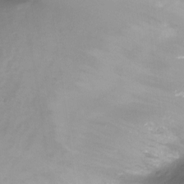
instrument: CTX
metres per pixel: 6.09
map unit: Nhu
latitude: -13.1431
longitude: -62.6302
